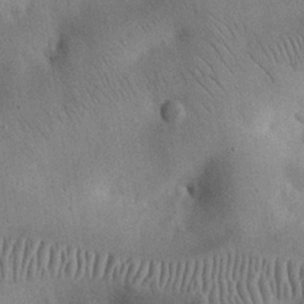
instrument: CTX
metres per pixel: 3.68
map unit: eHh
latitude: 25.8583
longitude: -68.7246
